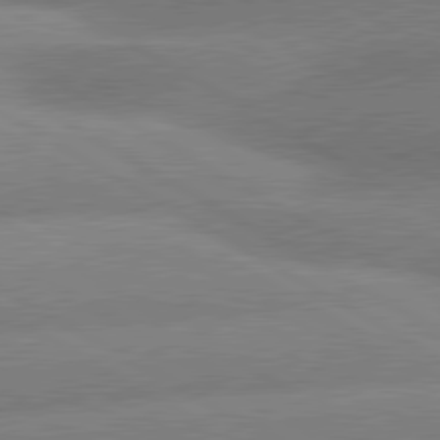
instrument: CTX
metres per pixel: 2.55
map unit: lApd
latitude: 80.5735
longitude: -162.5546
